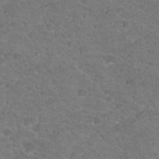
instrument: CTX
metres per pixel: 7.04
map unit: Hto
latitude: 18.6868
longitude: -34.4979
